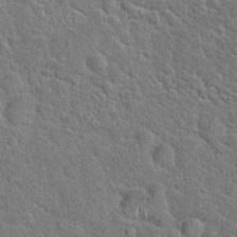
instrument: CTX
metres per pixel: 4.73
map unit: Hto
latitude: 24.0444
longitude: -49.1592
